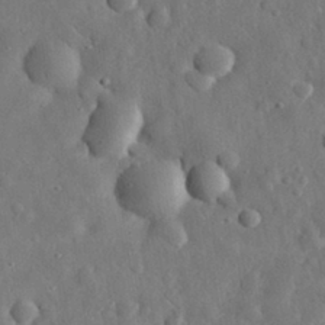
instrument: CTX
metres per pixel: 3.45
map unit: eHh
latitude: 30.3468
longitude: -74.5924
